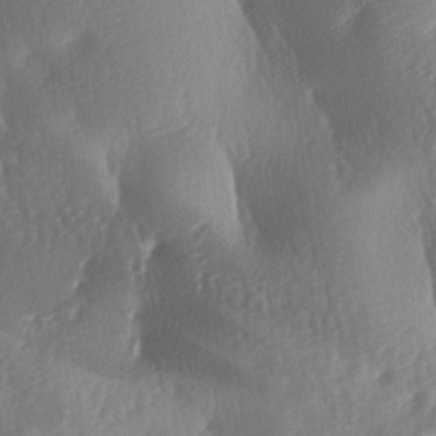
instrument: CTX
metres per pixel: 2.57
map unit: lAa
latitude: -7.9556
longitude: -128.1389
